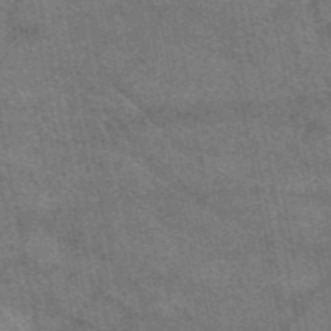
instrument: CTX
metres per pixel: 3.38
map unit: eAb
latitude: 48.2334
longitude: 121.9178
